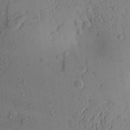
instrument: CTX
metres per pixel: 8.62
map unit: Aa
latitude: 24.3278
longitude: -144.6112
